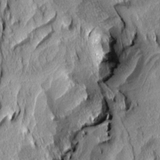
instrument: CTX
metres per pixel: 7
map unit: Aa
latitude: 7.5182
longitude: -129.4426
